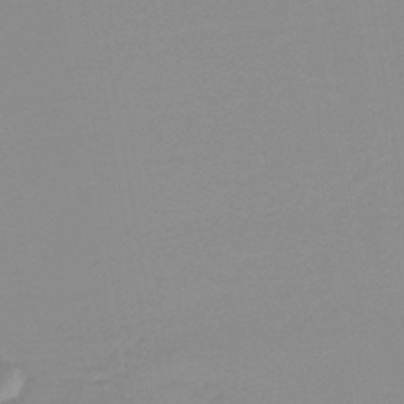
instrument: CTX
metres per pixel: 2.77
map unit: lHb
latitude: -44.0661
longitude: 60.0094
